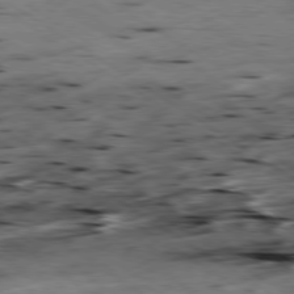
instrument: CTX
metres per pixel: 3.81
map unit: Hpe
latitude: -79.2754
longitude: -21.1970
